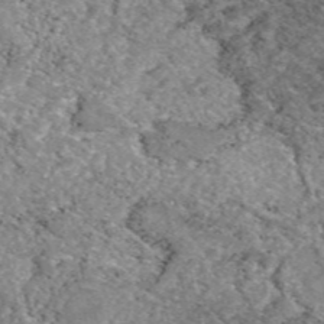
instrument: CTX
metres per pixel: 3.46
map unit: eAb
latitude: 48.6679
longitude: 113.8423
